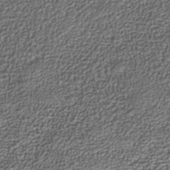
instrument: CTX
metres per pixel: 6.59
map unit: Nhe
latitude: -38.1795
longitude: -89.2537
